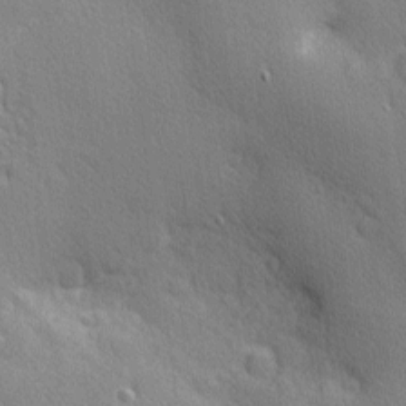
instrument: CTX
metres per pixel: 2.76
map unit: Nhu
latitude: 1.9339
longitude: -75.2348
